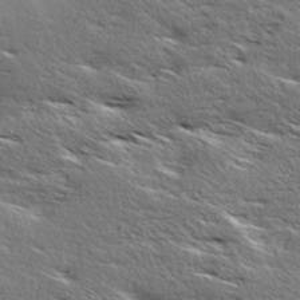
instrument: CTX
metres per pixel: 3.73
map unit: Ave
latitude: 17.4615
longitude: -138.1011
